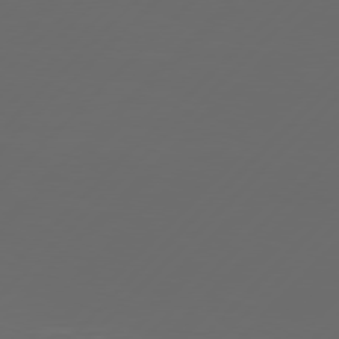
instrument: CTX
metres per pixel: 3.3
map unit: Hpe
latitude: 77.8205
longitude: -123.2915
